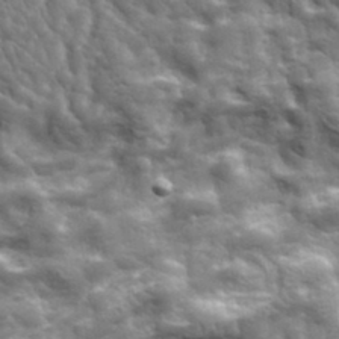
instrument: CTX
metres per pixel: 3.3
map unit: lHvf
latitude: 37.1970
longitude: -92.0444
